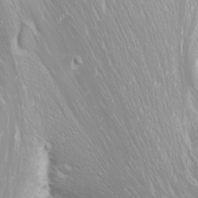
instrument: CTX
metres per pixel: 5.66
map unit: Nhu
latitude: -9.4265
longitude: -69.8394
